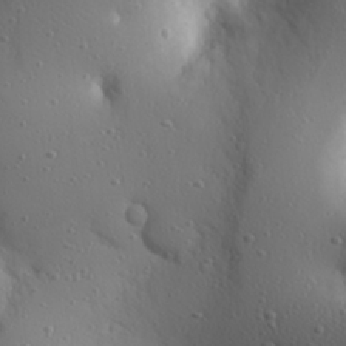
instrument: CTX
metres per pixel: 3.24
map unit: eHh
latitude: 26.1389
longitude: -75.0270
